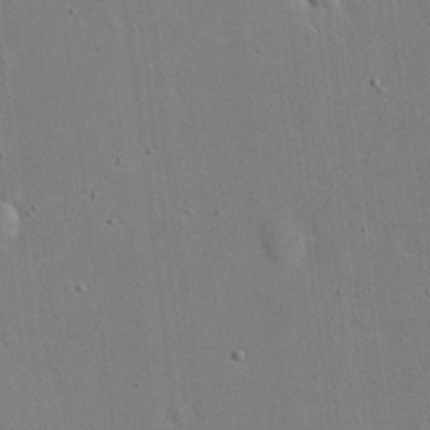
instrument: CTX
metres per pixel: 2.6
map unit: eHh
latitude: 19.8016
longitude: -70.9702
